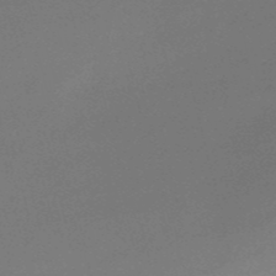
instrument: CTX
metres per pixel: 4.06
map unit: HNb
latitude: -50.9731
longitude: -41.8394
